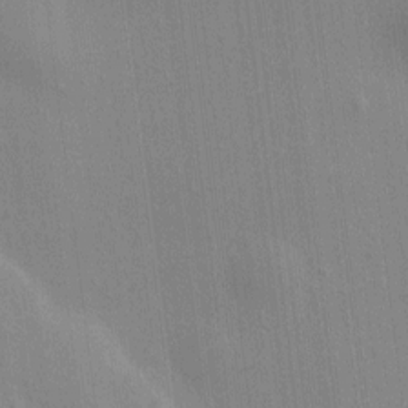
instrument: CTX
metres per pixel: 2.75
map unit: HNhu
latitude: 4.4223
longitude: 6.6896
